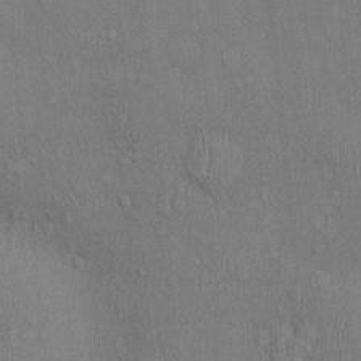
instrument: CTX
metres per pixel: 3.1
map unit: Ht
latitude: -4.2172
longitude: -14.4790
